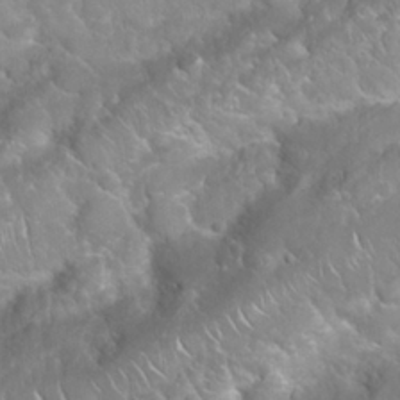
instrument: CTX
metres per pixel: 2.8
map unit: Nhu
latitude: 24.3278
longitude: -60.6868
